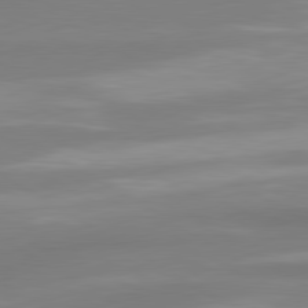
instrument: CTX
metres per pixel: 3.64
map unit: lApd
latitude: 80.5168
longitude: 175.2564
